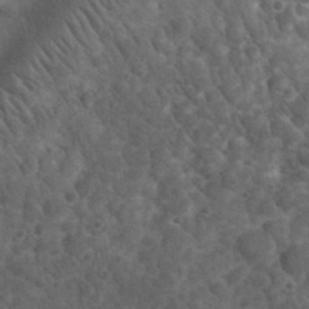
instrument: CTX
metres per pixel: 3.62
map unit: eHh
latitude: 34.2144
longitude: -78.3656
